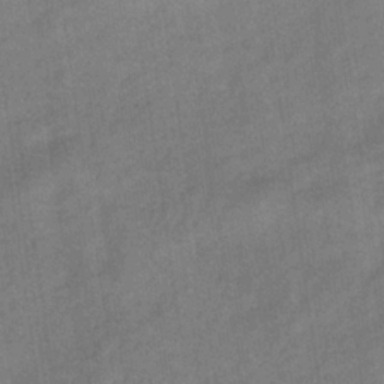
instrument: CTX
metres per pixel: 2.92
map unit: lHb
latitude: -34.0850
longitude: 65.4644
